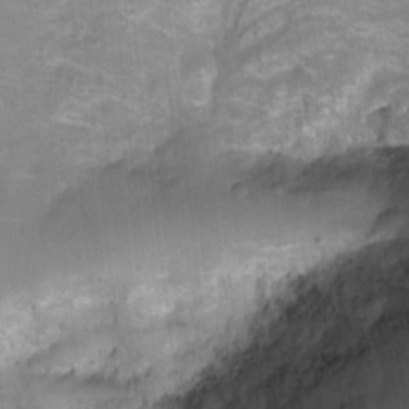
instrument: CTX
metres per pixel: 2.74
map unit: Ht
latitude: -0.5007
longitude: -20.6302
